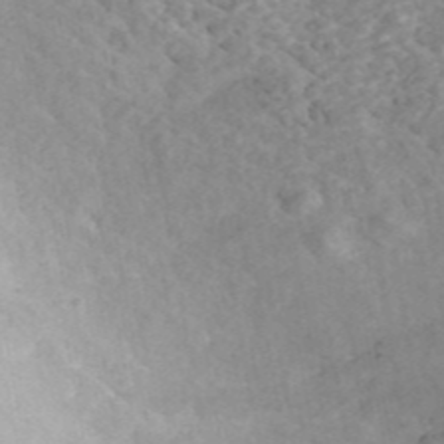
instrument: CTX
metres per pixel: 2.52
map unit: ANa
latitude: 45.2537
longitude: 24.4251
